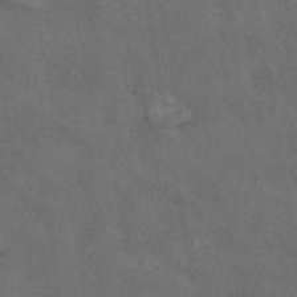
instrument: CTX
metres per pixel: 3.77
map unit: ANa
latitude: 42.7435
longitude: 14.0661
